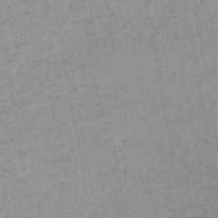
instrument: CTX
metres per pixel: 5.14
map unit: lHb
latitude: -44.0094
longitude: 72.8975
